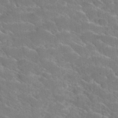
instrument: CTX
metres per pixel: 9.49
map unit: Hto
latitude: 35.4804
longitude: -46.3845
